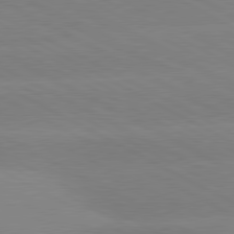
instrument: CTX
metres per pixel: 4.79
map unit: lApd
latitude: 80.5546
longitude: -154.2145
